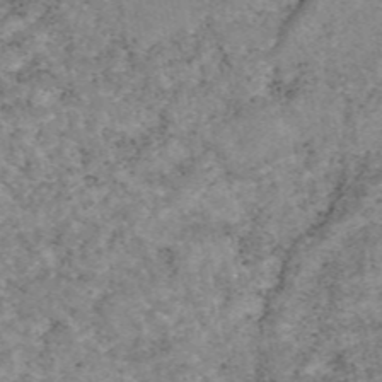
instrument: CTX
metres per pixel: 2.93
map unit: eAb
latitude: 48.4412
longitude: 121.4265
